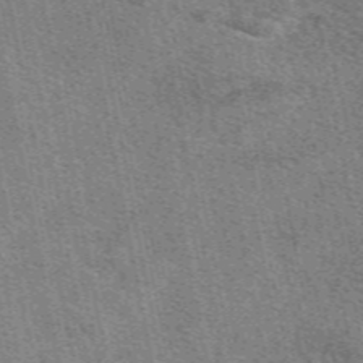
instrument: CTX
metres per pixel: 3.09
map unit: eAb
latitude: 49.7450
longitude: 113.7100
